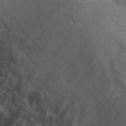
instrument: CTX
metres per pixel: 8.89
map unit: Nhu
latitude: 9.9528
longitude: -24.0444
